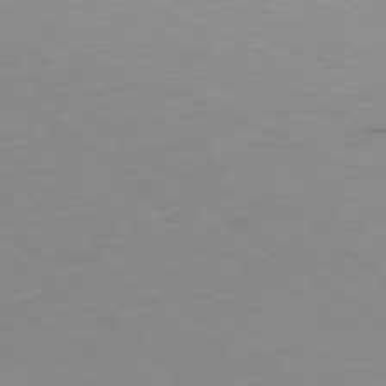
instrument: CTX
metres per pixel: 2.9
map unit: Ap
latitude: -78.7652
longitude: -73.1781
